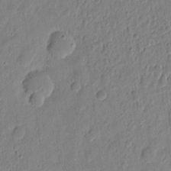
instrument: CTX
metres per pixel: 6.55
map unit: eHh
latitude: 7.6505
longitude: -73.6505
